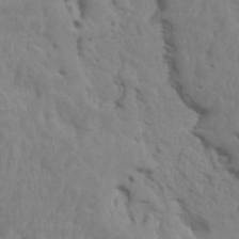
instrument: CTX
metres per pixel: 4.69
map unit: HNhu
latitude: 4.4790
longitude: -2.6490
